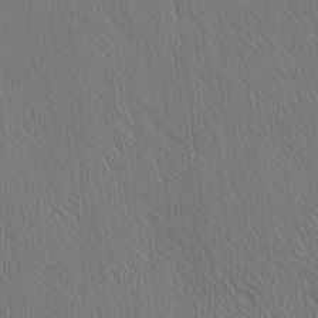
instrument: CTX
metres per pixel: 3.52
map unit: Nhu
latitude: -3.8422
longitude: -151.0269
